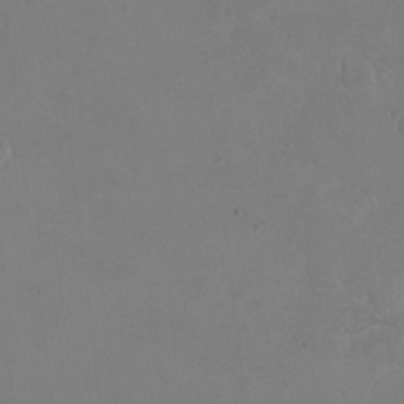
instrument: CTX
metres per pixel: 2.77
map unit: eHh
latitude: -3.2375
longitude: -74.4034
